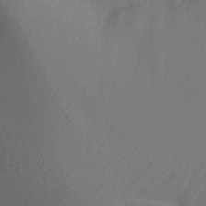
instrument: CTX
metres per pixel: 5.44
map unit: Ht
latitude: -16.2929
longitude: -41.0458
